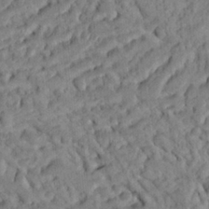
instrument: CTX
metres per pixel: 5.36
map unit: Ht
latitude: 8.4223
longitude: -76.1389
